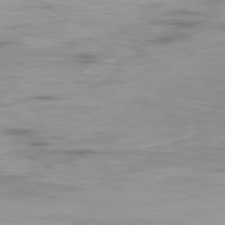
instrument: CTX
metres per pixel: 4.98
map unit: Ap
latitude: -79.7666
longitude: -76.7057
